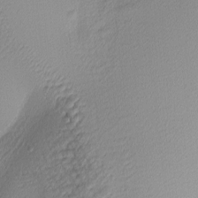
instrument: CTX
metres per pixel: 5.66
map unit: lAa
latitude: 3.2348
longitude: -115.9906
